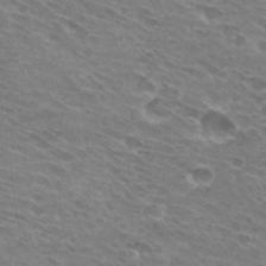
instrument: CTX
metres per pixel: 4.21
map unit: Hto
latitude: 30.8569
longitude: -44.5168
